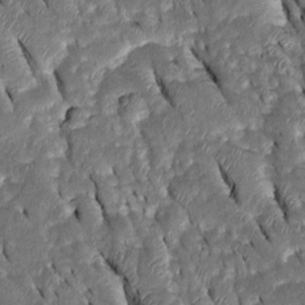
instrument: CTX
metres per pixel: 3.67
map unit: Htu
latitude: -1.0676
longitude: 149.6533
